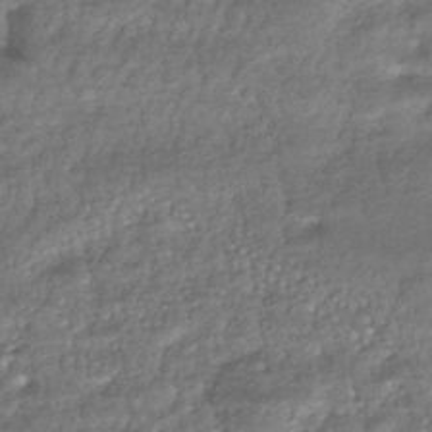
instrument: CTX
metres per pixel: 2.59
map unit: HNhu
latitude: -43.5210
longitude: 95.0486
